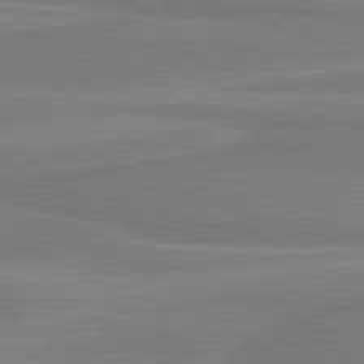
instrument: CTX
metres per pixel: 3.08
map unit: lApd
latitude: 81.3859
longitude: 168.5573
